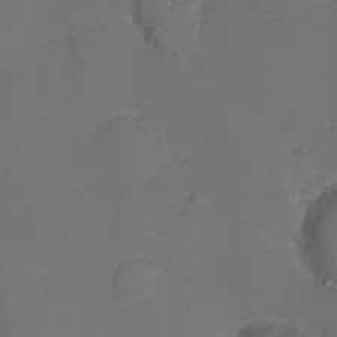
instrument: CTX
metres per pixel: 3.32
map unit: Ht
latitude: -9.1053
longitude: -28.7435
